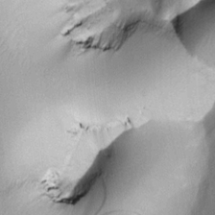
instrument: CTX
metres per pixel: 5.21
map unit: Htu
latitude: 0.1200
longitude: 173.1242
